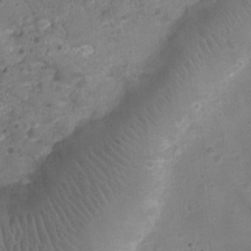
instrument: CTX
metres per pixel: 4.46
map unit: Ht
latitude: -3.6343
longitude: -19.3103
